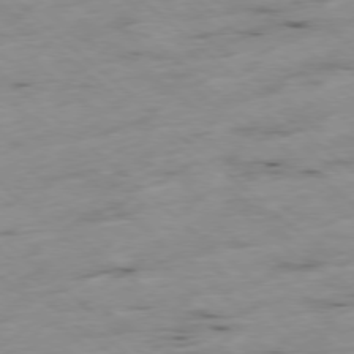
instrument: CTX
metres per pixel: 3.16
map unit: Ap
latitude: -78.3306
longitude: -60.1766
